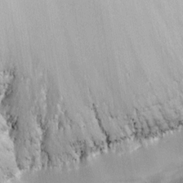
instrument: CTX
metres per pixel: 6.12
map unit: eHh
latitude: 6.4601
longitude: -77.1970
